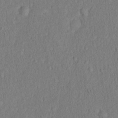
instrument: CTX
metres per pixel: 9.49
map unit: eHh
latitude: 19.0836
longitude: -62.7247
